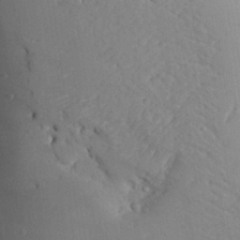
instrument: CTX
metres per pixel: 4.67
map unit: Aa
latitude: 26.9892
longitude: -128.9136
